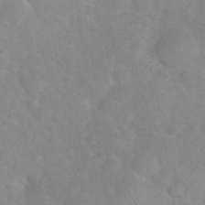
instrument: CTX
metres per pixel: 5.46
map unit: eHh
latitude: 35.4804
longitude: -64.1956
